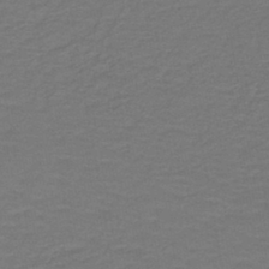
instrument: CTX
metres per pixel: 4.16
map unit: lHb
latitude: -42.6140
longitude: 53.7477
